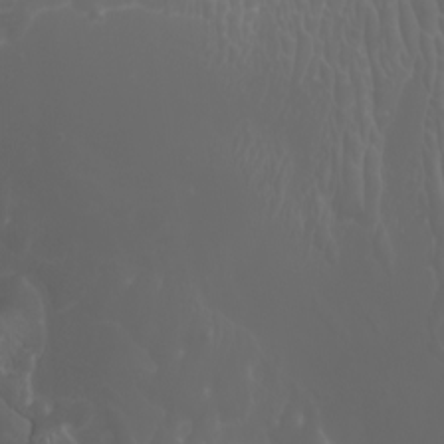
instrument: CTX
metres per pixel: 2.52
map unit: Htu
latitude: -4.7841
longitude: -89.9717
